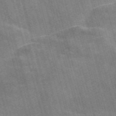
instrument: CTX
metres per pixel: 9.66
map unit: Nve
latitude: -59.1242
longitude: 65.7100
